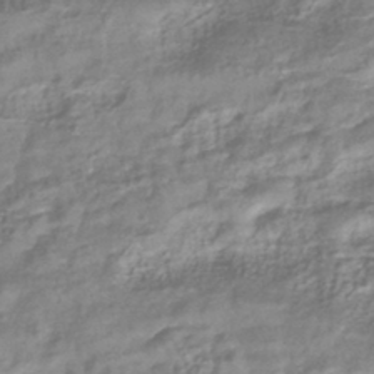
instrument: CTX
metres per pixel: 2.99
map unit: eHb
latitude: -40.4440
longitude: 78.9541
